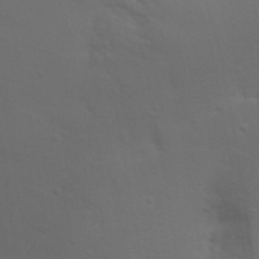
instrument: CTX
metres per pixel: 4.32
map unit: Nhu
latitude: 22.4979
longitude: -73.1215
